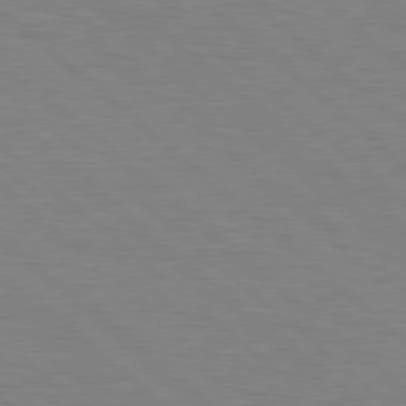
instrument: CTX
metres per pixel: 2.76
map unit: Hpe
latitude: 78.5168
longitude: -150.3467
